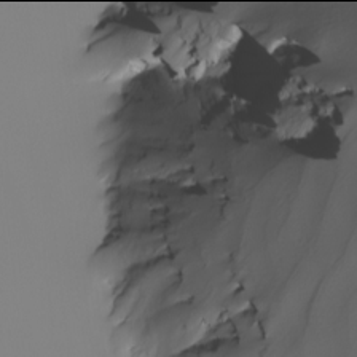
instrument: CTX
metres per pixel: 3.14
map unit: Nhu
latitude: -6.0094
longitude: -95.2726
